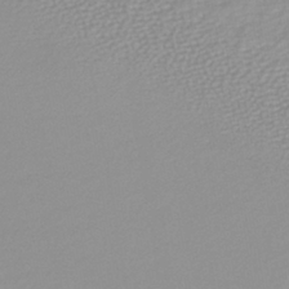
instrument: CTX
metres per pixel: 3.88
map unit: lHb
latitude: -40.1039
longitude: 64.7274
